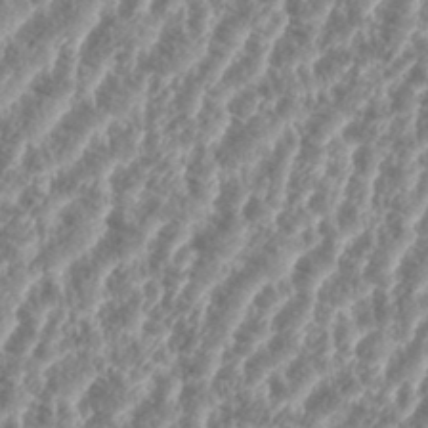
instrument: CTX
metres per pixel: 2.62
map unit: eHh
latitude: 35.4048
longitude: -135.9339
